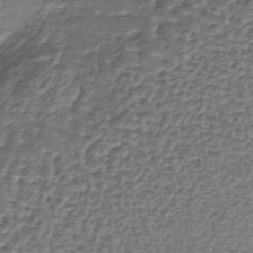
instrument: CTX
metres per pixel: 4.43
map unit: lHb
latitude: -36.8974
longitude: 59.2375
